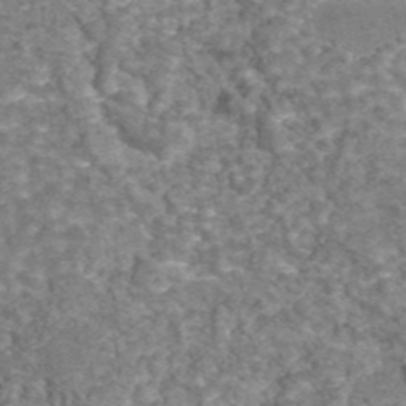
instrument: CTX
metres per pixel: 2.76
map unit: eAb
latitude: 44.2144
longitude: 105.8611
